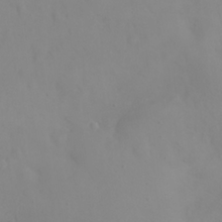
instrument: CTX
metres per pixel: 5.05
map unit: eHh
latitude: 24.9324
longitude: -64.3467
